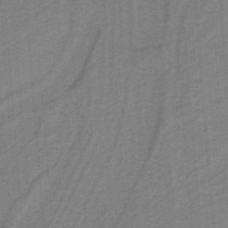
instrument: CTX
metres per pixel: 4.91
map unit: HNb
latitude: -39.0298
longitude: 54.1795
